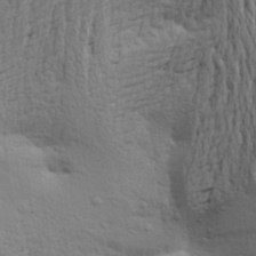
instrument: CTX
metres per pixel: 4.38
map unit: Aa
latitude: 22.5546
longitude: -150.1577
